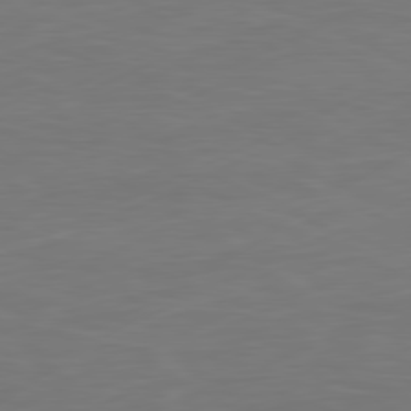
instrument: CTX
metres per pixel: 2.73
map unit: Ap
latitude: -81.4266
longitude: -85.0648
